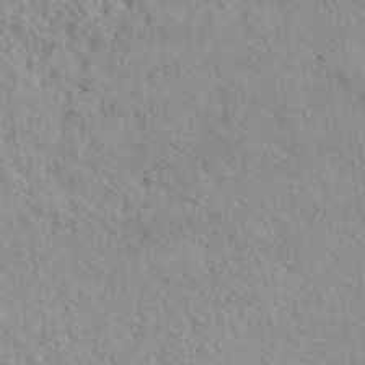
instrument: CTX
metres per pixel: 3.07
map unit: lHvf
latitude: 41.0458
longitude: -87.5371
